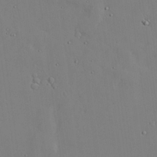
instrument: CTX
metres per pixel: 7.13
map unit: lAvf
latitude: 24.1577
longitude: -110.5168
